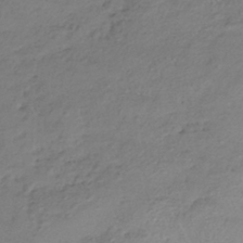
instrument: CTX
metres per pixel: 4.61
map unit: ANa
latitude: -42.3684
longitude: 108.6141
